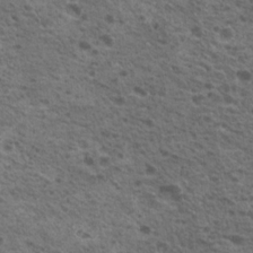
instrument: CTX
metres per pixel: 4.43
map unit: Nhu
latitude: 19.6316
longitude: -31.4427
